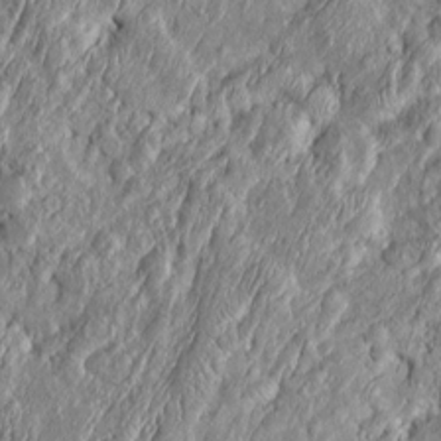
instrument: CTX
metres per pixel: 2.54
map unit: Htu
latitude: -6.5574
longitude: 157.3321
